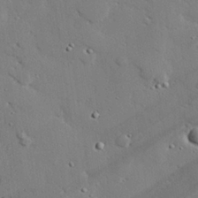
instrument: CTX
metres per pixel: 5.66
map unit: eHh
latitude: 27.2537
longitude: -81.5560
